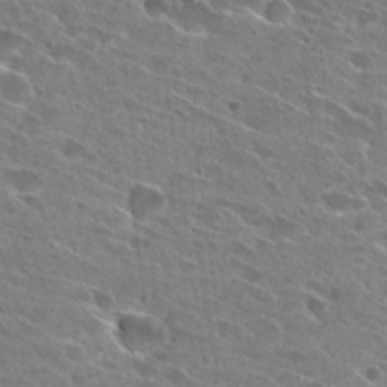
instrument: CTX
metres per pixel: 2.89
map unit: Hto
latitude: 27.4615
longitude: -44.8569
